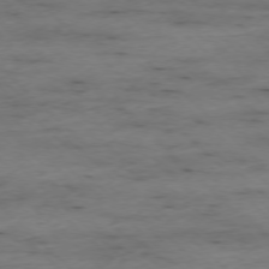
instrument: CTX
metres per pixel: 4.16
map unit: Ap
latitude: -77.0486
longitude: -90.2334
